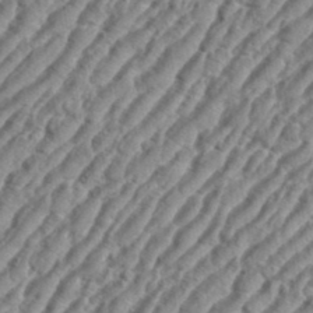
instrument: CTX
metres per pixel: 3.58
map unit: eHh
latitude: 36.3656
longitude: -134.8947
